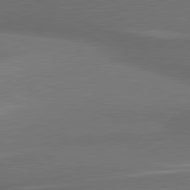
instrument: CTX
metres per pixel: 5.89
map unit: lApd
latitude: 81.0458
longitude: 175.8044
